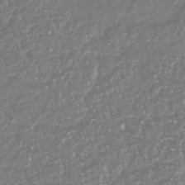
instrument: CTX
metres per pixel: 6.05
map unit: Nhu
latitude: -40.5007
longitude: -82.3089
